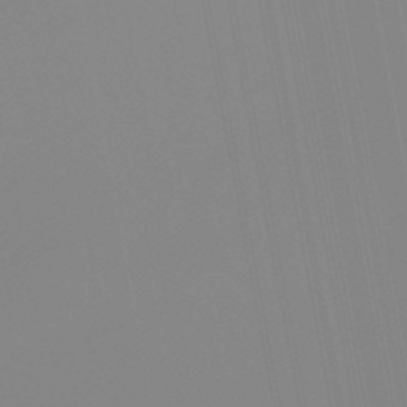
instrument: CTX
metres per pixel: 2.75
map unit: eHb
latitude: -48.8975
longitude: 85.0108
